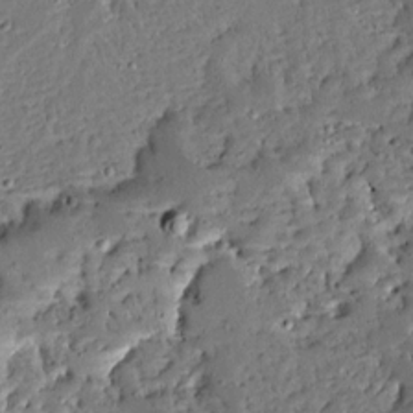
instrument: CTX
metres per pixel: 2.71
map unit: Ave
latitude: 13.1970
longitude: -137.9150
